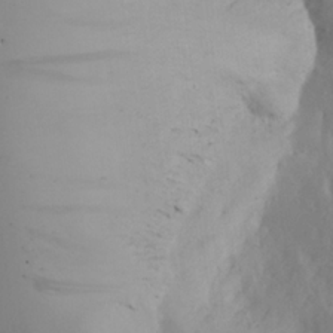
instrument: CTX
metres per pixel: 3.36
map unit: Aa
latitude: 22.0822
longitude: -145.7260
